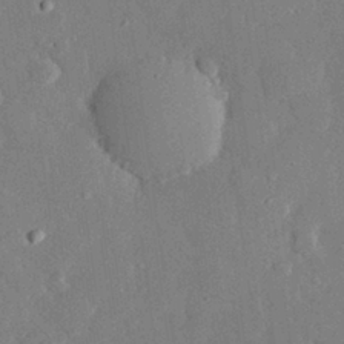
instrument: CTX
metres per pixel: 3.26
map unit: eHh
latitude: 28.6868
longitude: -80.6679
